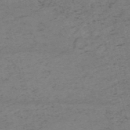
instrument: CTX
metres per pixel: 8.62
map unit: HNb
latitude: -54.7085
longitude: -46.6302
